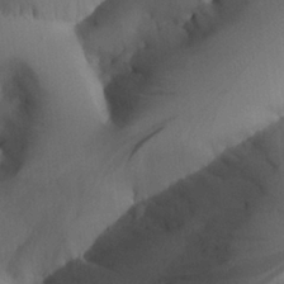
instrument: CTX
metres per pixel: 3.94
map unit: Aa
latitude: 25.3292
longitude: -128.6112
